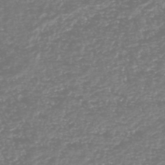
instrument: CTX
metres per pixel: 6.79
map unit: HNhu
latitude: -46.9164
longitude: 28.8030
